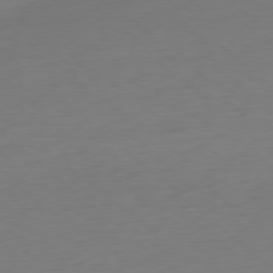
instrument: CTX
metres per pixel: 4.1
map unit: Ap
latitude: -78.4818
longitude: -67.3481
